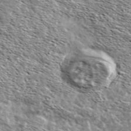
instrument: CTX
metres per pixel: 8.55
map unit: Ave
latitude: 37.9906
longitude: -108.4601
